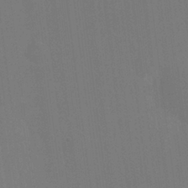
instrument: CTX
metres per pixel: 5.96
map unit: HNhu
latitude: 5.2726
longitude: 12.5007
